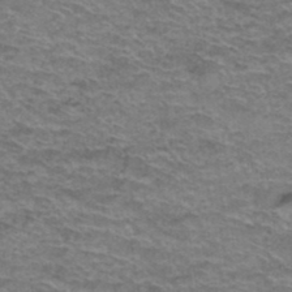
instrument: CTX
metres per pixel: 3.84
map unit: Hto
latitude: 37.8395
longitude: -41.9717
